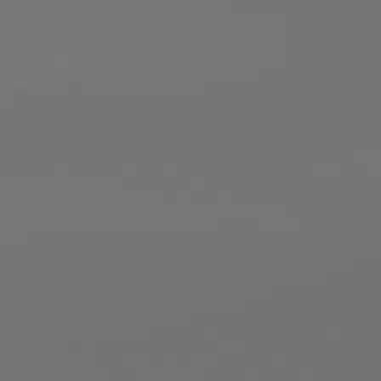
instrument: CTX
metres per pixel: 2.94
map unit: lApd
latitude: 81.9528
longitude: -152.9514
